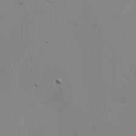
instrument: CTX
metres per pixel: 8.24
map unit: Hve
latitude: 17.9528
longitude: 149.5210
